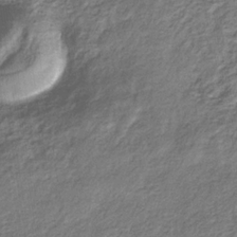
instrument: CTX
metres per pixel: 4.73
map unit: eHb
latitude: -30.0094
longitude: 68.7841
